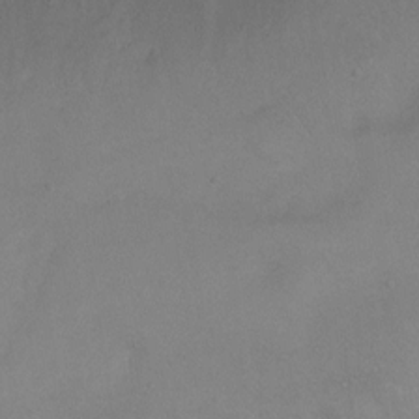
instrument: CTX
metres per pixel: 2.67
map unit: Ht
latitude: 1.7827
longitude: -35.6694
